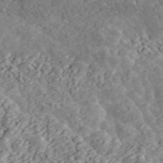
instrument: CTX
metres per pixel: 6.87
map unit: ANa
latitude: 45.9150
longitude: 28.4062
